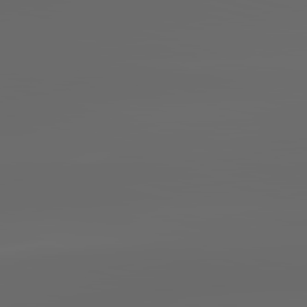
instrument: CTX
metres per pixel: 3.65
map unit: lApd
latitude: 83.6316
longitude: -127.9150
